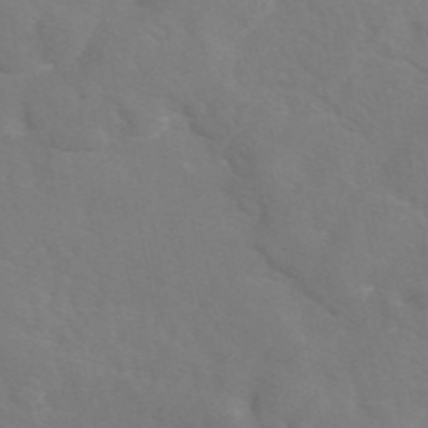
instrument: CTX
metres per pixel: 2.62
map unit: eAb
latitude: 45.7638
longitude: 112.7652
